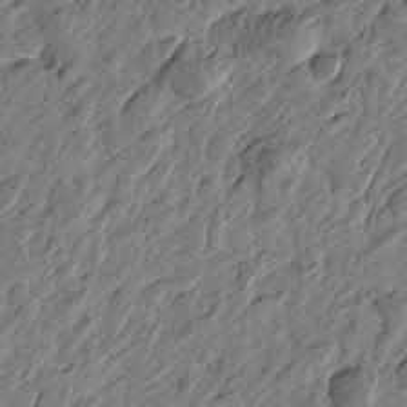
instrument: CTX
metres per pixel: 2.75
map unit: Htu
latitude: -3.0297
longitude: -179.7261
